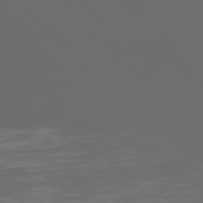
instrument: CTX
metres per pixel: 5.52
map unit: Hpe
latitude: 75.7261
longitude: -127.3671
